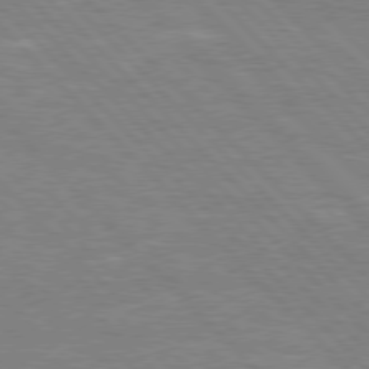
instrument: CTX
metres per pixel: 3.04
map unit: Hpe
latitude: 76.7057
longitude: -151.4615
